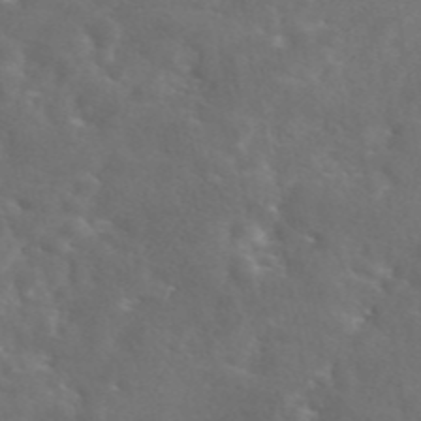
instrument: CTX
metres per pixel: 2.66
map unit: eAb
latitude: 45.8961
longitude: 125.6722
